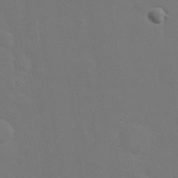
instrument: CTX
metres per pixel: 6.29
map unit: eHh
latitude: 19.9906
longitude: -71.8772
